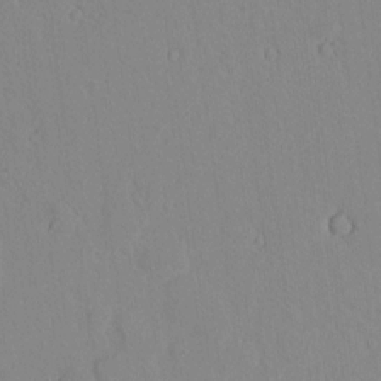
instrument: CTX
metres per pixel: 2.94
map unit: lAvf
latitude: 8.0822
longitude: 169.1431
